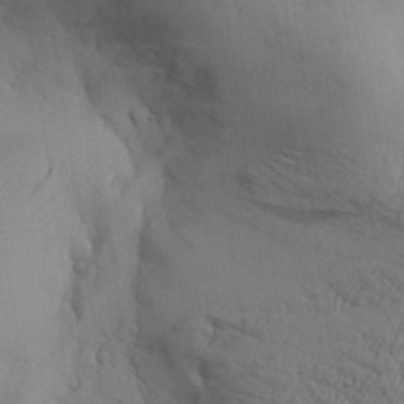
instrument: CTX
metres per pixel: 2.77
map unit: Aa
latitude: 27.1403
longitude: -132.3089
